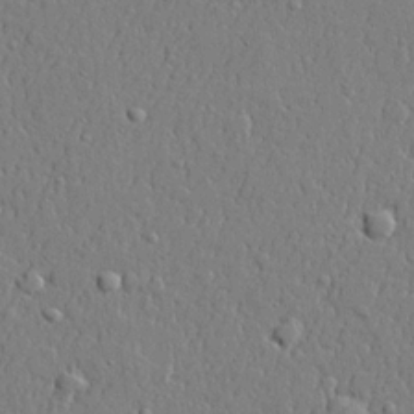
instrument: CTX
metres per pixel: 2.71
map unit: lHvf
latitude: 21.6316
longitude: 143.5021
